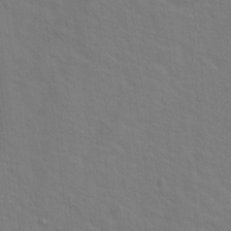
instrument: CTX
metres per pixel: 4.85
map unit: Hto
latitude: 19.8961
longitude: -54.1011
